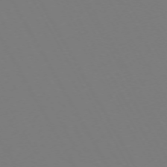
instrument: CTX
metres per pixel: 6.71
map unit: Hpe
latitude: -72.7841
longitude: 10.1228
